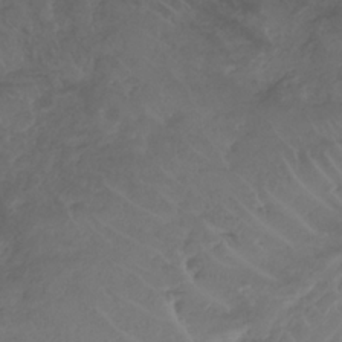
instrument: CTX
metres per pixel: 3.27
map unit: lHb
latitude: -32.8408
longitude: 63.9745
